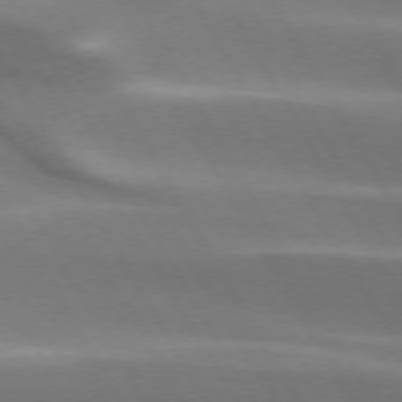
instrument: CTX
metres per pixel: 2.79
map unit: lApd
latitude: 73.6127
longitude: -49.5749
